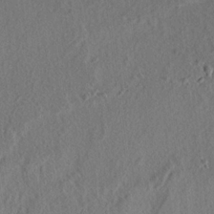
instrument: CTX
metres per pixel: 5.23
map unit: lAvf
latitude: 7.4426
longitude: 165.1998
